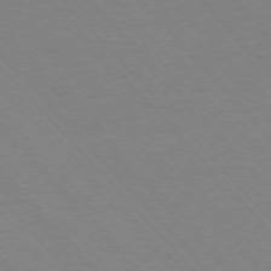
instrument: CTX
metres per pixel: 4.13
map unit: Ap
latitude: -76.3684
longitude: -86.2900
